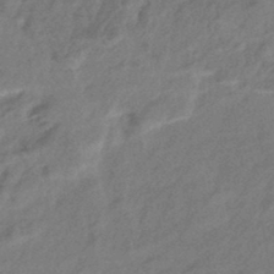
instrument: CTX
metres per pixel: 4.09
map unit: eHb
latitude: -42.5006
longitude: 83.7100
